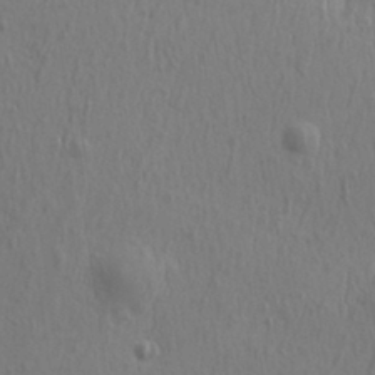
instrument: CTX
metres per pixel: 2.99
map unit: eHh
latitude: 33.7450
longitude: -133.2348
